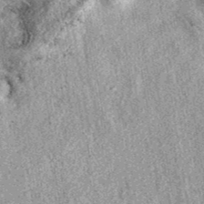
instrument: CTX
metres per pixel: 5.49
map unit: eAb
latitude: 39.6505
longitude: 111.4643
